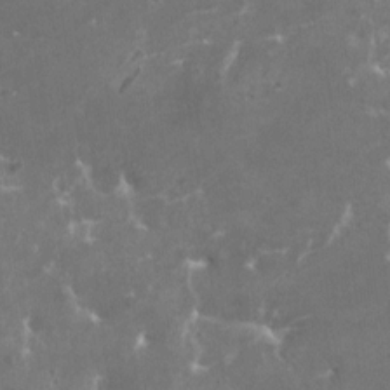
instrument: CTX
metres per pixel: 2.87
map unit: HNhu
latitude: 0.8380
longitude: 6.7652
